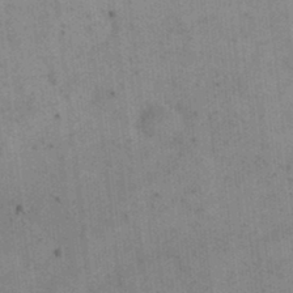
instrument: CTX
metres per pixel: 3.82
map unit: eHh
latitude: 24.3845
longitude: -65.4237
